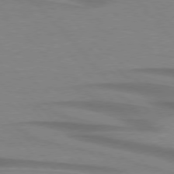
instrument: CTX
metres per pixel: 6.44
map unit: lApd
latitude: 76.4223
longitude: -86.7624
